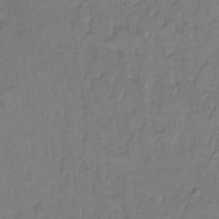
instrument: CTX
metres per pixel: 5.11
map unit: Hto
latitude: 7.7072
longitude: -61.3104
